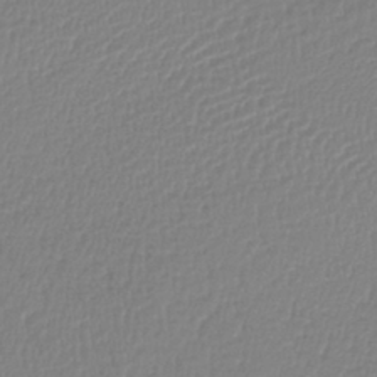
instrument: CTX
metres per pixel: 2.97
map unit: lHb
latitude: -42.0661
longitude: 74.2740
